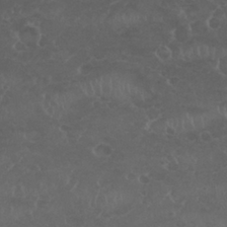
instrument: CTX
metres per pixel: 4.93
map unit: Nhu
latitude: 26.5735
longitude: -52.0633
